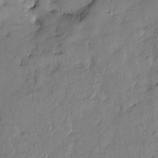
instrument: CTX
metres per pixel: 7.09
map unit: Hve
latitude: -11.3888
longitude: 175.7477
